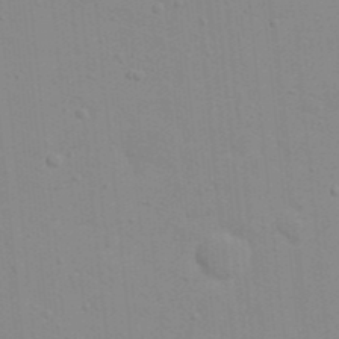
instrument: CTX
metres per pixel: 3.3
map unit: eHh
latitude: 20.9892
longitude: -64.0822
